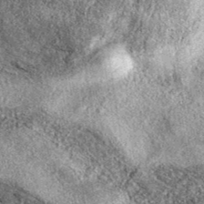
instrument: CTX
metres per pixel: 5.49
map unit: eAb
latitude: 39.0080
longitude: 108.0094
